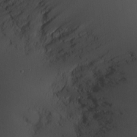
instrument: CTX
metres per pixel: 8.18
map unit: Nve
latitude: -8.4629
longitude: 175.7855
